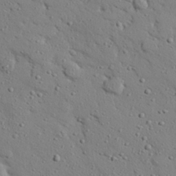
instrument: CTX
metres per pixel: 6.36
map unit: eHh
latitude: 25.6127
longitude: -78.2145
